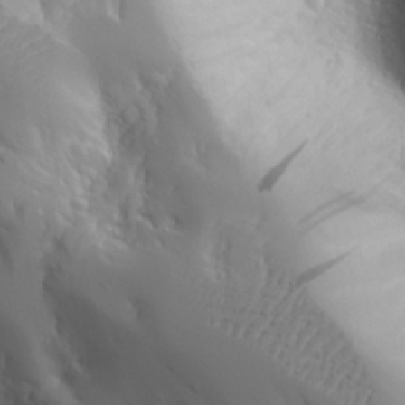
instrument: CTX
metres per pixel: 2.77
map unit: Aa
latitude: 25.3670
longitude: -127.2159
